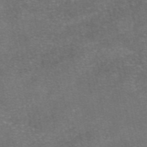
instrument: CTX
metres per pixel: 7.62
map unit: eAb
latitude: 47.1404
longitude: 104.2928
